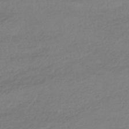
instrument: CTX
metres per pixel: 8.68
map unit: HNhu
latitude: -45.0298
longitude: 95.2753
